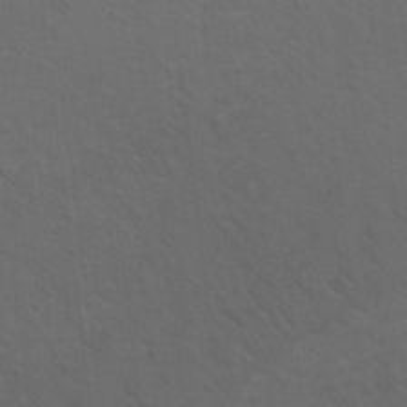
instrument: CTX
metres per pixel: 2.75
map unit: Hto
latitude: 3.8583
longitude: -32.1011
